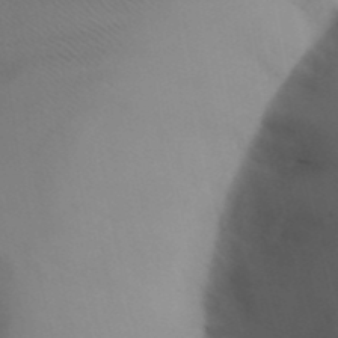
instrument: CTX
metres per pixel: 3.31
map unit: Aa
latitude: 32.1200
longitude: -142.7246
